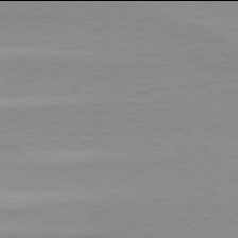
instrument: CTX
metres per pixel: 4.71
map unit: Ap
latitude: -78.0094
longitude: -70.8002
